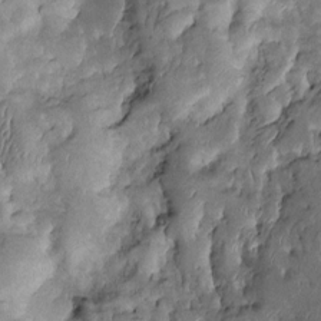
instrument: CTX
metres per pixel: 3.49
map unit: Htu
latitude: -0.7086
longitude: 148.6519
